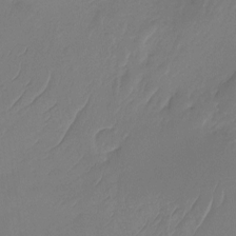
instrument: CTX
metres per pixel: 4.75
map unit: Htu
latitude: -14.4818
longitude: -45.7072
